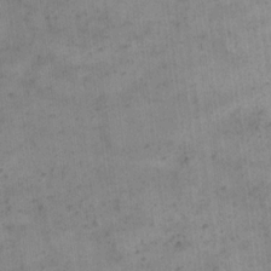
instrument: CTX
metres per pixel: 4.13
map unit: eHh
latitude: 14.4601
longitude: -66.9324
